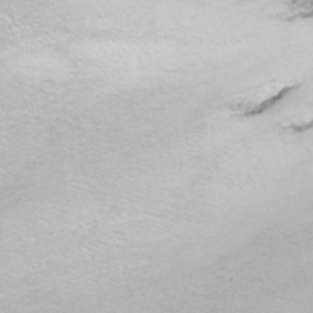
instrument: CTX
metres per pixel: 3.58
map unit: Nhu
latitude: -8.5574
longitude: -72.6490
